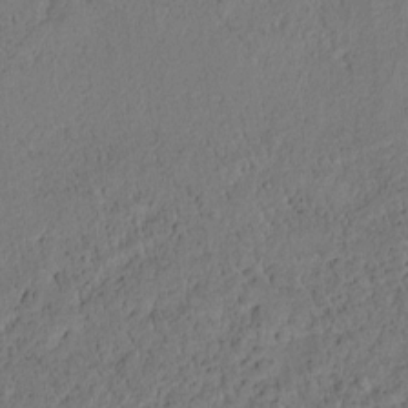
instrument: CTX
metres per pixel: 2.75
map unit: Htu
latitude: -1.4644
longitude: 170.1606
